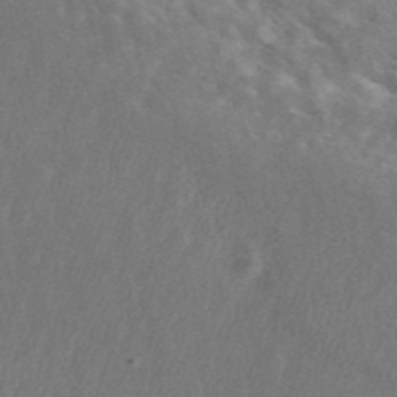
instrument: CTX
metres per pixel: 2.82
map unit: ANa
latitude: 45.9150
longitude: 29.4832
